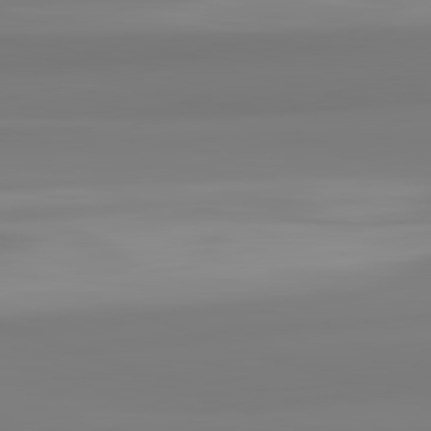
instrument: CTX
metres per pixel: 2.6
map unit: lApd
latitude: 82.5356
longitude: 173.3132
